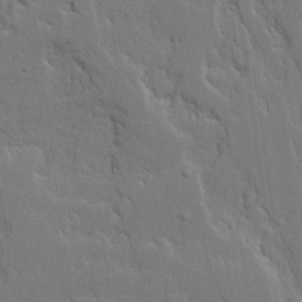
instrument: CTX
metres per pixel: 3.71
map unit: Ave
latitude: 18.6301
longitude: -128.4601
